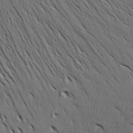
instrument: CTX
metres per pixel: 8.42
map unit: Aa
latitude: 26.8380
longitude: -143.3860
